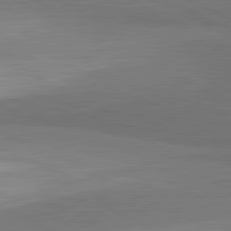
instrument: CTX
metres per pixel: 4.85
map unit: lApd
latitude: 81.6316
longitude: 157.7289
